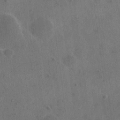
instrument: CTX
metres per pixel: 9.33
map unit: eHh
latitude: 19.3292
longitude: -65.7827
